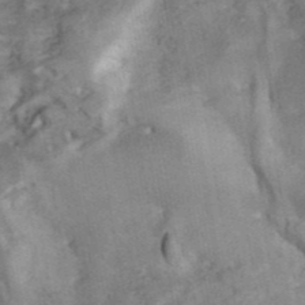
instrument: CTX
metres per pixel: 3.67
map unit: ANa
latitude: 41.6315
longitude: 16.6897
